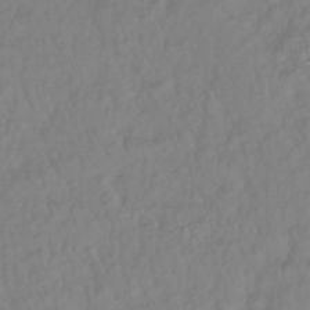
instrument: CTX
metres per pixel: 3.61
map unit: lHb
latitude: -42.3117
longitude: 77.4643
